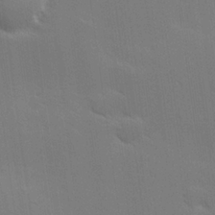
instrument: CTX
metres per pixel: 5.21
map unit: Hve
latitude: 25.4804
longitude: -92.8002
